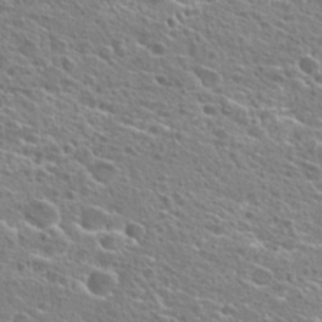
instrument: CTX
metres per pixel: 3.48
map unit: Hto
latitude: 25.5938
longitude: -44.4034
